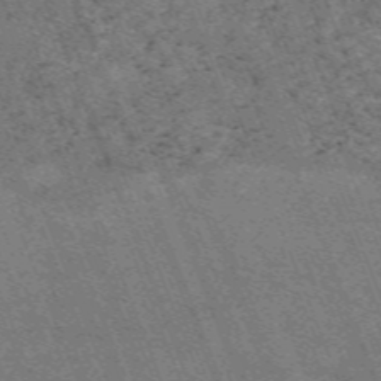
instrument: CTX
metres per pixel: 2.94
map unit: HNb
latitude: -54.7841
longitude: -47.8962
